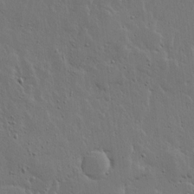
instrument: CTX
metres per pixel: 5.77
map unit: lHvf
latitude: 17.4615
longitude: -116.6868
